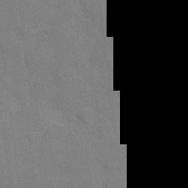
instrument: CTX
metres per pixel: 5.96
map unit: Hve
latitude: 18.4223
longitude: 151.4265
